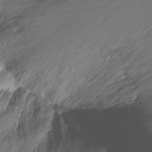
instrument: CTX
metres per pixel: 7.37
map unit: Nhu
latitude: -16.8786
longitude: -48.4601
